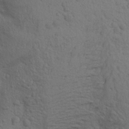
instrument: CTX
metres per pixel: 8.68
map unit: Aa
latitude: 23.4993
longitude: -148.4601
